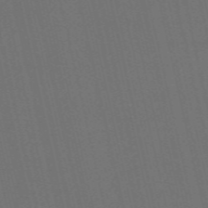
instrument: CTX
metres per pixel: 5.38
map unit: Nve
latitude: -58.9730
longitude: 51.0486
